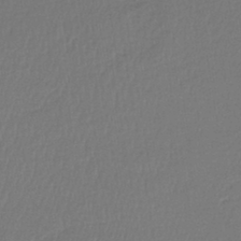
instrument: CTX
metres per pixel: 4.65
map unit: lHb
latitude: -42.8219
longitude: 64.5763
